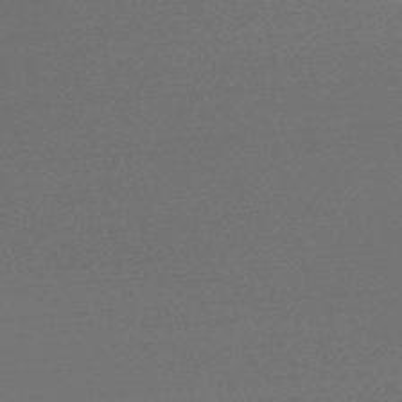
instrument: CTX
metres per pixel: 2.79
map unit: lHb
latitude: -48.3307
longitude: 72.8597
